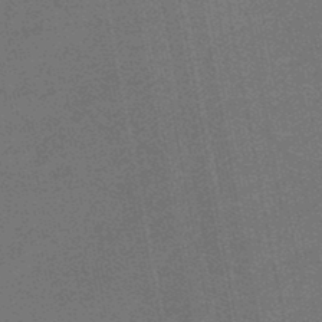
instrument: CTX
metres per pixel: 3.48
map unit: eHb
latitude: -47.7288
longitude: 86.5952
